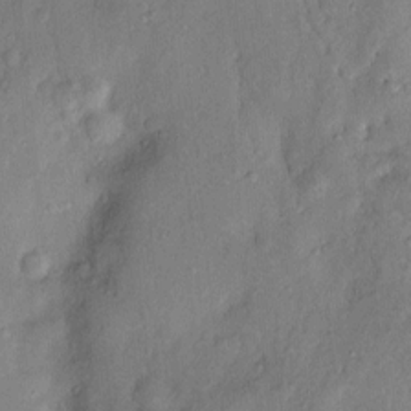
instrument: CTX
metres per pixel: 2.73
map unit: Hve
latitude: -11.3888
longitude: 175.6910
